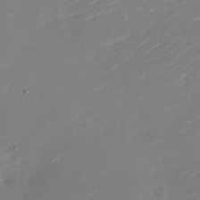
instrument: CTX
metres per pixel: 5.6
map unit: Nhu
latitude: -27.5021
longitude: -74.1389
